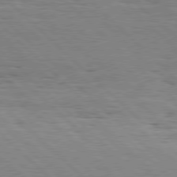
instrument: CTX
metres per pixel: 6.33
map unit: Hpe
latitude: 77.5560
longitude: -127.4804
